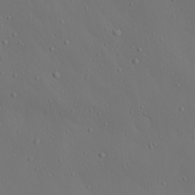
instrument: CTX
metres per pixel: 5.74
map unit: lAa
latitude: 22.8758
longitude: -137.8584
